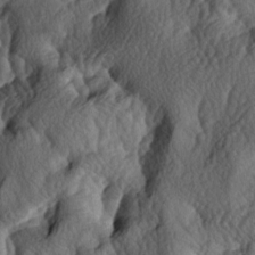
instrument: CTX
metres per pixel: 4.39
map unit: lAa
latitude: -5.8044
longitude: -124.5357
